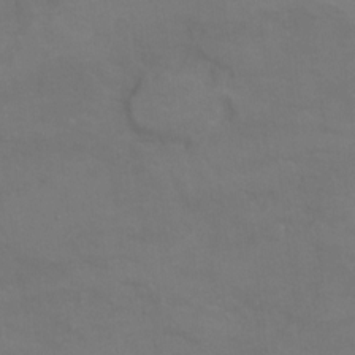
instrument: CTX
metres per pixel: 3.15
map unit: Hto
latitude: 6.3656
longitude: -35.5938
